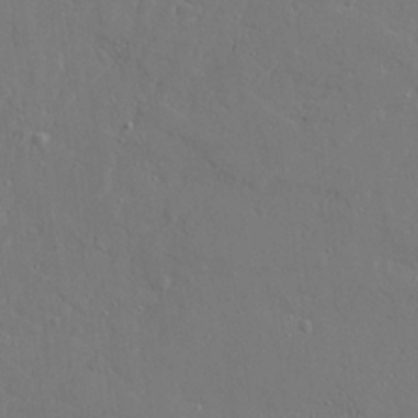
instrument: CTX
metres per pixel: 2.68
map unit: Ave
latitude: 22.8191
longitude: -129.6127
